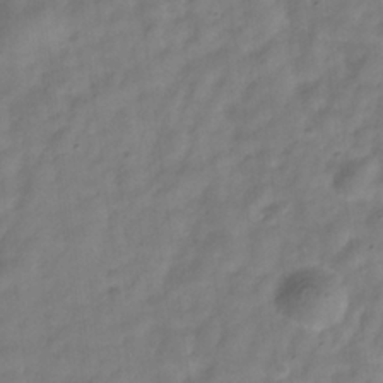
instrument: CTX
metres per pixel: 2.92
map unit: Hve
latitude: -32.5574
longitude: 92.7085
